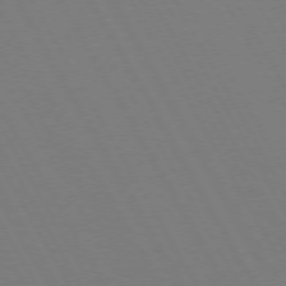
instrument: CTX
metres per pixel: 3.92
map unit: Hpe
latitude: 72.8380
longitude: -127.2726
